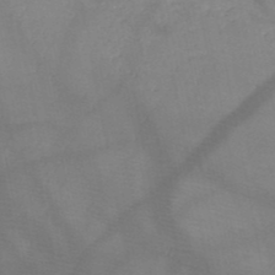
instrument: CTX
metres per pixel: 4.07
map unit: HNb
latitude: -49.3888
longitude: -41.0080
